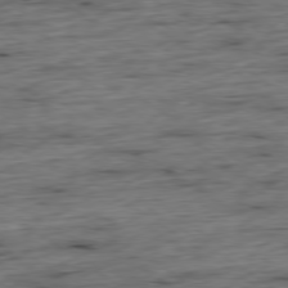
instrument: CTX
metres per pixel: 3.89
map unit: Hpe
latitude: -79.2942
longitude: 12.7274
